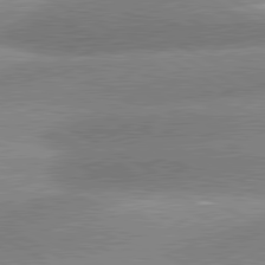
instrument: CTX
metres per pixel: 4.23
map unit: lApd
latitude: 81.1970
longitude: -163.2159
